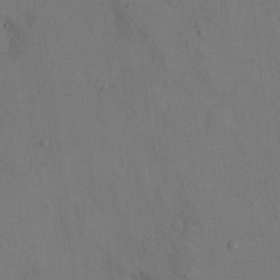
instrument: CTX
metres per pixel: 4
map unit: eHh
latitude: 16.2145
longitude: -68.0822
